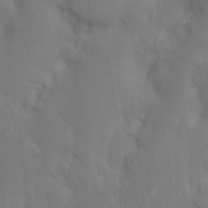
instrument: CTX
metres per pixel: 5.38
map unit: Nhu
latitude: 18.7624
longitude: -73.4805
